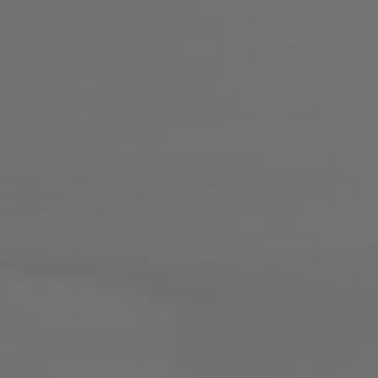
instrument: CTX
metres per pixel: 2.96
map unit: lApd
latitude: 79.9528
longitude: 164.8975
